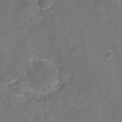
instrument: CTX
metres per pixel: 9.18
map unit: Hve
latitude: -29.8422
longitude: 92.7652
